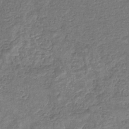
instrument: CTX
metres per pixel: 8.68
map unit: eHb
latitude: -32.1228
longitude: 73.3132
